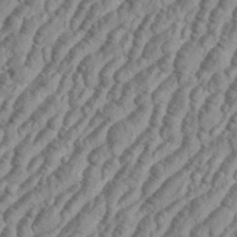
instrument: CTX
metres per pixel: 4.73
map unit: eHh
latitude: 36.0822
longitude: -136.0633
